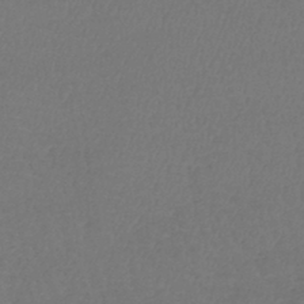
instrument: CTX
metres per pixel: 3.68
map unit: lHb
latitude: -43.6532
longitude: 74.4440
